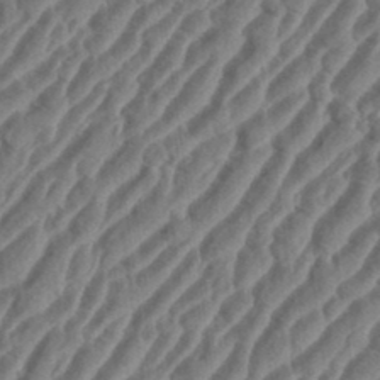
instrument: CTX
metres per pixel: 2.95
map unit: eHh
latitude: 36.1389
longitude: -135.4804
